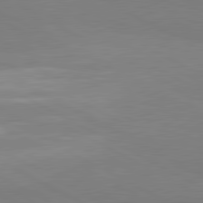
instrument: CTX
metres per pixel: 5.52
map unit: lApd
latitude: 81.1025
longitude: 158.4440
